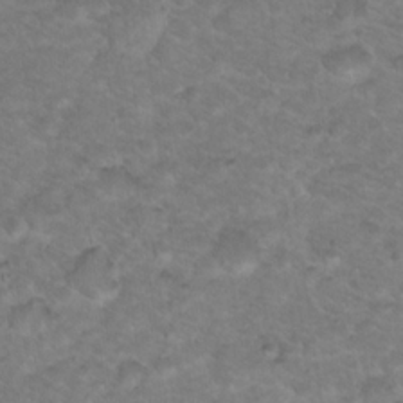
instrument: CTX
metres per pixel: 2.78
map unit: Nhu
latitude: 18.1766
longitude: -32.1389
